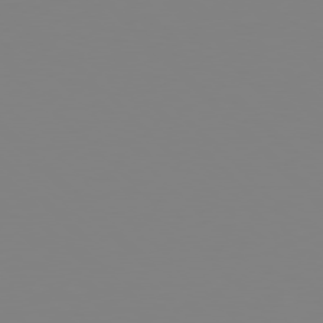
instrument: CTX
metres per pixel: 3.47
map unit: Hpe
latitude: 77.8205
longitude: -161.7449
